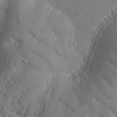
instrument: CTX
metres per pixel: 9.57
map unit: Htu
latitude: 0.3656
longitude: 175.1998
